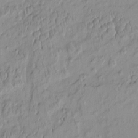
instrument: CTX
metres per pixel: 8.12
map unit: HNhu
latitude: -4.4818
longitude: 13.8800
